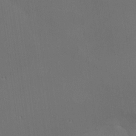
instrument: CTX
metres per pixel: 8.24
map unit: Nhu
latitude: 0.1577
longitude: -76.8380
